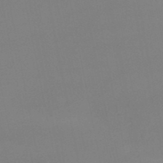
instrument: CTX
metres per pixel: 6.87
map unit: lHb
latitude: -48.8030
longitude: 77.1431
